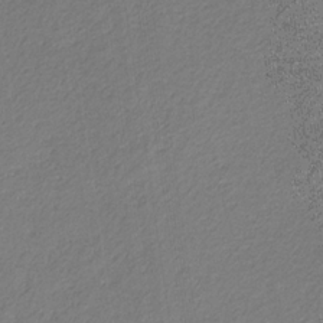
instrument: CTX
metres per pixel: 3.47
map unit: eHb
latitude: -30.5573
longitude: 67.4832
